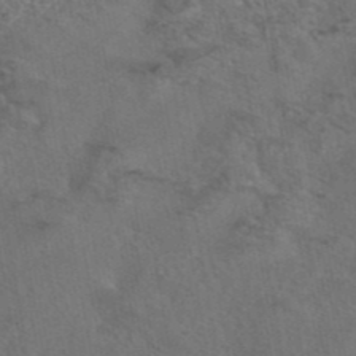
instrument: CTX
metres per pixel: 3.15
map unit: eAb
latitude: 43.3860
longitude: 104.1417
